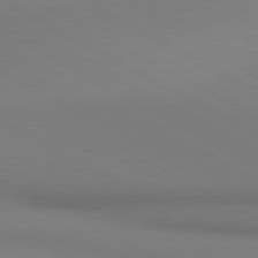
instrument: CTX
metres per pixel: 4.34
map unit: lApd
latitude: 80.7057
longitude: 146.4440
